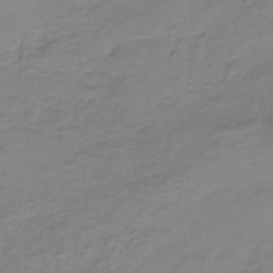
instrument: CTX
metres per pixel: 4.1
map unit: HNb
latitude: -37.0486
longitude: 53.2187
